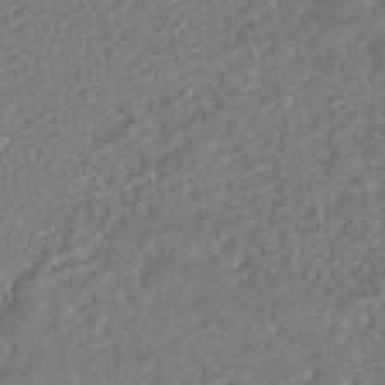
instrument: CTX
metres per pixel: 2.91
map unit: HNhu
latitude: -45.8611
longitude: 100.3873
